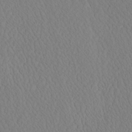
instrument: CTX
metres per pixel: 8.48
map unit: eHh
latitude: -3.5588
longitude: 15.7478
